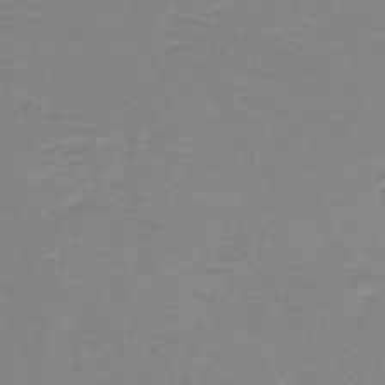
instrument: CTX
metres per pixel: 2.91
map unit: eAb
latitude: -36.3495
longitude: 53.0675
